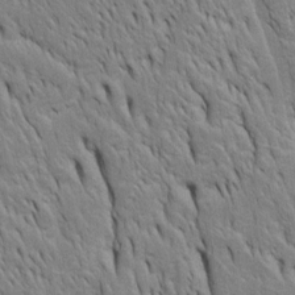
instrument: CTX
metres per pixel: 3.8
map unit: Htu
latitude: -4.5196
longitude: 151.3131
